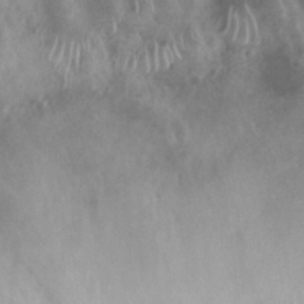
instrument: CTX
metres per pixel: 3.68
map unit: Nhu
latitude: 27.2726
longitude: -53.8206
